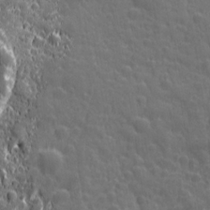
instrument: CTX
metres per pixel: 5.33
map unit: Ave
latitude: 12.3656
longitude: -104.5357
